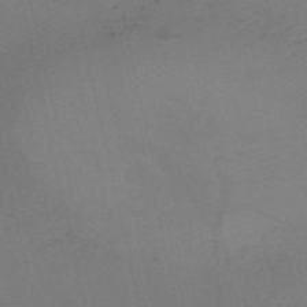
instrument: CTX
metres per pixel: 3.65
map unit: HNb
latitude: -55.0487
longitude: -41.9906
